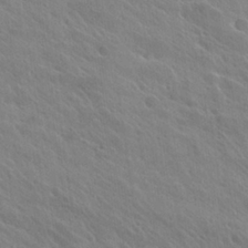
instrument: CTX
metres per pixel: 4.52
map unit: Hto
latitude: 27.4993
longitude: -35.2159
